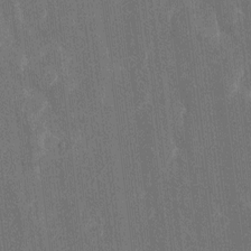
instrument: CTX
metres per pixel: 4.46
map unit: Htu
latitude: 0.8947
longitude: 147.1620
